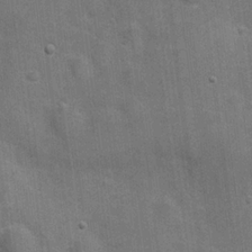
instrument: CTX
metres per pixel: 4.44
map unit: Hve
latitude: 18.9513
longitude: 151.7855
